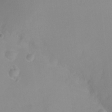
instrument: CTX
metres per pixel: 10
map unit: Ht
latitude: -6.4629
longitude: -29.0647
